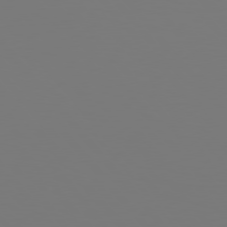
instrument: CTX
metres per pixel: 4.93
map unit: Hpe
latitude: 76.8758
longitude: -165.8016
